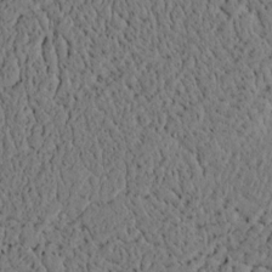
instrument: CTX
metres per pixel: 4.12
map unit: lAvf
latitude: 4.8569
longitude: 165.9178
